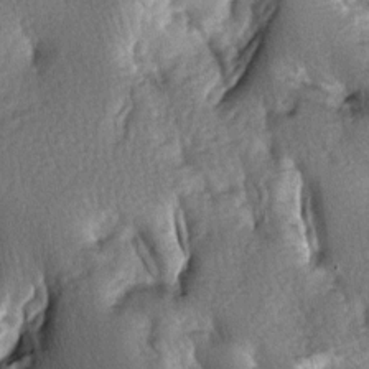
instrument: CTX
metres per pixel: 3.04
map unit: lAa
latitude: -6.4440
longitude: -125.7828
